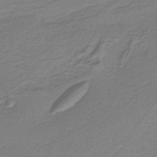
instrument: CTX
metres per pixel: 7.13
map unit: HNb
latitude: -38.4818
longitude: 53.3320
